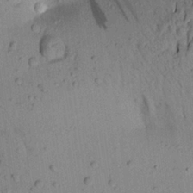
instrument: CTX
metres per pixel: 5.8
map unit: Aa
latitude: 20.5546
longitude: -149.4993
